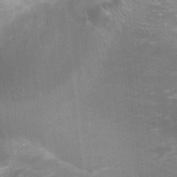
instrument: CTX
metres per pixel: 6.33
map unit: Ht
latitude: -0.2551
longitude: -17.1214
